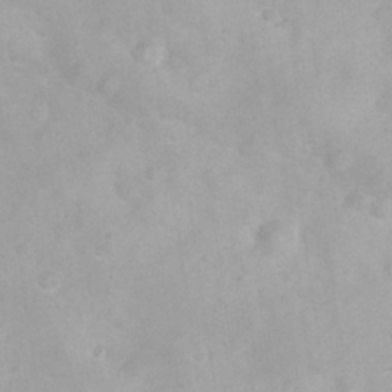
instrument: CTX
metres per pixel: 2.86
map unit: eHh
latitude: 25.0647
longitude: -63.3104
